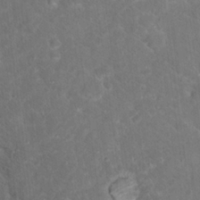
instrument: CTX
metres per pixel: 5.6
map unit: Hto
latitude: 18.1766
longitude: -37.1403
